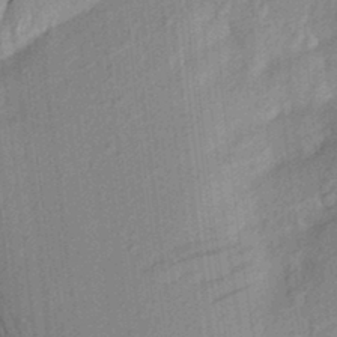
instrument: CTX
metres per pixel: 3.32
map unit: Aa
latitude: 23.5938
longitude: -150.5168
